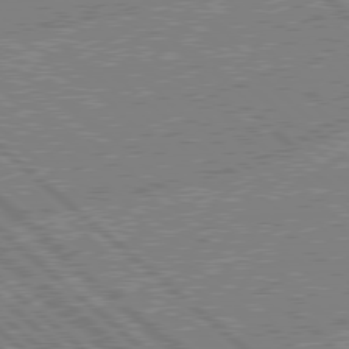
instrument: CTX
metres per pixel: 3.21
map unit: Hpe
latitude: 78.4223
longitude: -159.4238
